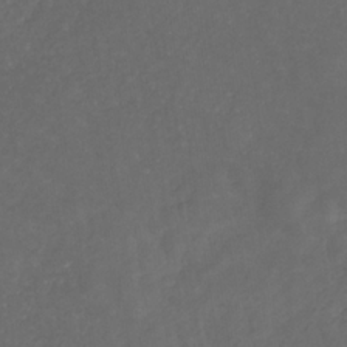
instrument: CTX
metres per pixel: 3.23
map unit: eHb
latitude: -32.5763
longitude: 72.0094
